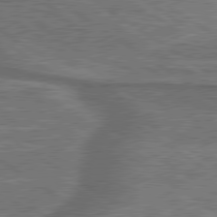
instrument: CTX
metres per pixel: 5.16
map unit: lApd
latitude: 79.9528
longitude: 173.2376
